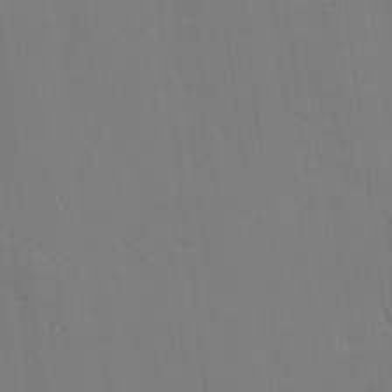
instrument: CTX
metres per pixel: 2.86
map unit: Hve
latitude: -10.7085
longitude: 175.8422
